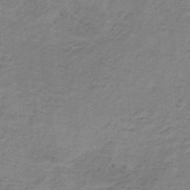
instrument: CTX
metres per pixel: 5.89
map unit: HNb
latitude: -32.8597
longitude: 58.8219
